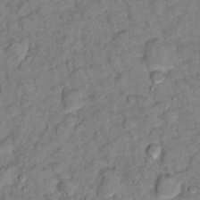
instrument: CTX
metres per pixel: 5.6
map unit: Ht
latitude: 11.6505
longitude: -33.6883
